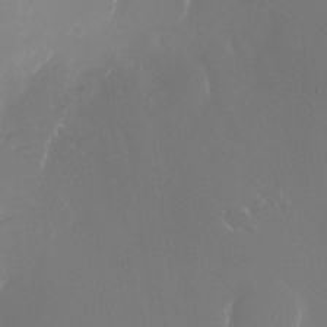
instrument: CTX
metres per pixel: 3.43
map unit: Nhu
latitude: -25.4265
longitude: -72.4412
